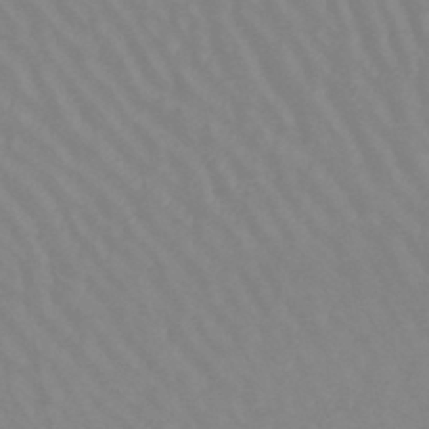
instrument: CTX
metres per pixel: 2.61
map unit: lHb
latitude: -44.8408
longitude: 66.2739
